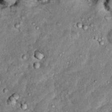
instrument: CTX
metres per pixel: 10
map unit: Hto
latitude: 15.2915
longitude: -35.5182
